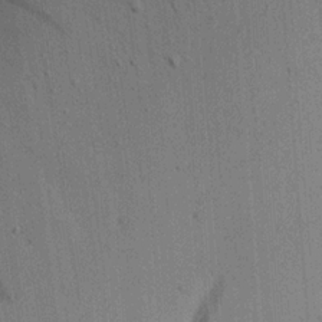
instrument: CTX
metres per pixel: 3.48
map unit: Aa
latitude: 22.0822
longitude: -144.3089
